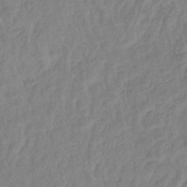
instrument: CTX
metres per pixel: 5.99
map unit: lHb
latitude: -41.4454
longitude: 77.9178
